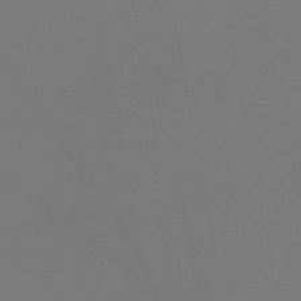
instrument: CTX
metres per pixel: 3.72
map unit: lHb
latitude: -45.4077
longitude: 77.6155
